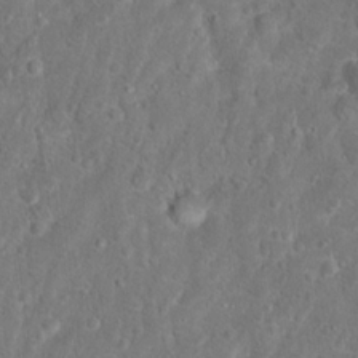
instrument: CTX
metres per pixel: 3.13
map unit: Hto
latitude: 17.1025
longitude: -41.3859
